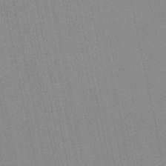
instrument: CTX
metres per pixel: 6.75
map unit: eHb
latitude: -50.7085
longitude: 72.0094
